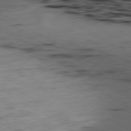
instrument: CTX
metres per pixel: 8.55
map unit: Ap
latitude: -80.6330
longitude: -93.4615
